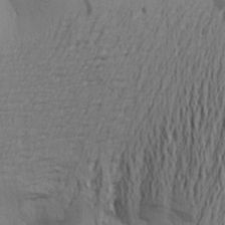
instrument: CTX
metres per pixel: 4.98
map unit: Aa
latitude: 21.8961
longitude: -149.2159
